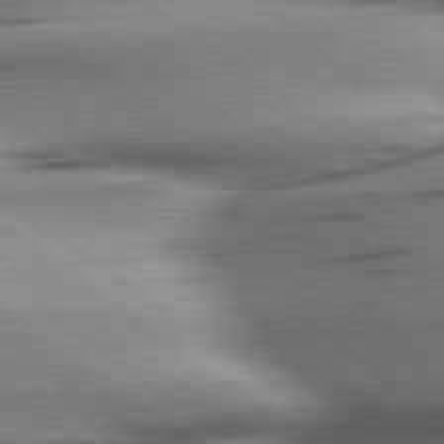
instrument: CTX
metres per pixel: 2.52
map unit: Hpe
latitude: 78.7624
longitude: -155.1025
